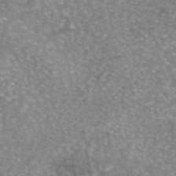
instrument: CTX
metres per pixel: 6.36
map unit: eAb
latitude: 45.3670
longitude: 105.1998
